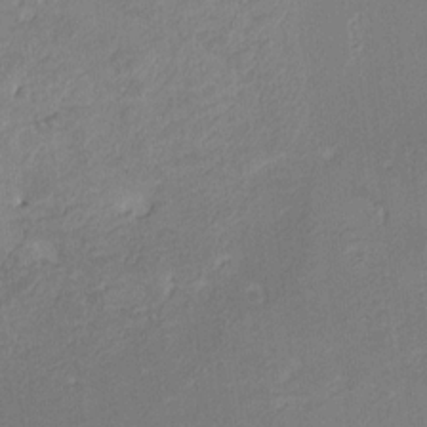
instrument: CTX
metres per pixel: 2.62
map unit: HNhu
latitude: 10.9703
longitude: 22.4818
